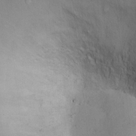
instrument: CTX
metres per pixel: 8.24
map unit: Ht
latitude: 12.6869
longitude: -40.5545
